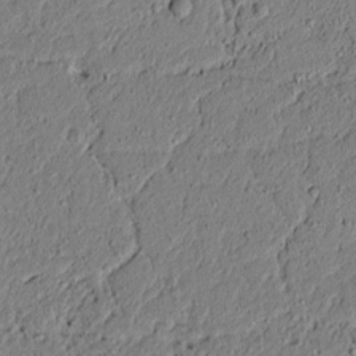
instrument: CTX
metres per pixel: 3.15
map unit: lAvf
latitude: 5.6694
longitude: 167.1620
